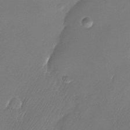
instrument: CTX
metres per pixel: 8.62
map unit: Nhu
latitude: -26.3495
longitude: -70.9514
